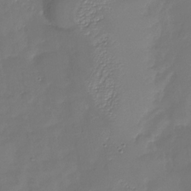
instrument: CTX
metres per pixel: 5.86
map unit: Nhu
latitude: -26.6896
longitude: -57.9528
